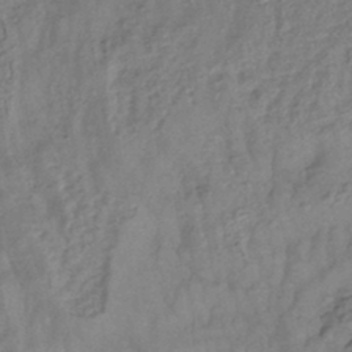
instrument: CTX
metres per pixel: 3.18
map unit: lHb
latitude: -42.4440
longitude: 78.2550
